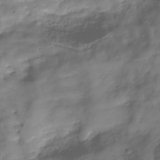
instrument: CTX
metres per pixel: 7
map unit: Hve
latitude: -30.4440
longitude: 94.4440
